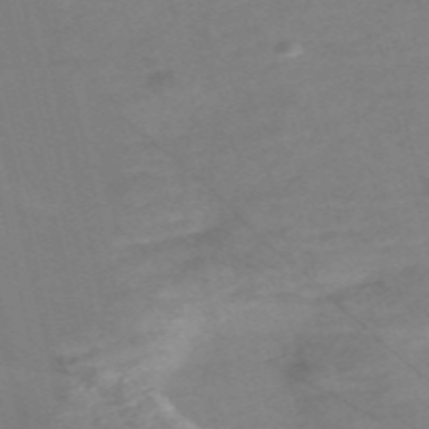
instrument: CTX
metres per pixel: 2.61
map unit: Nve
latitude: -58.0472
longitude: 61.0298
